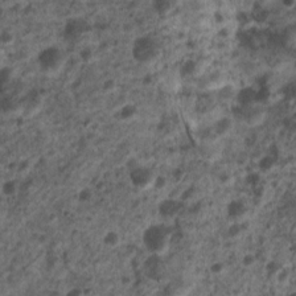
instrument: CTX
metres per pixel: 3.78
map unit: Nhu
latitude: 5.7261
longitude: -18.3089
